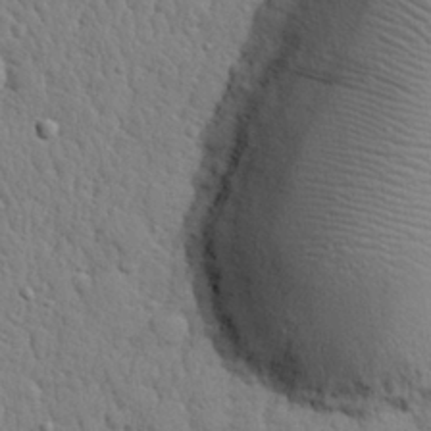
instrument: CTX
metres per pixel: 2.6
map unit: eHh
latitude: 28.2144
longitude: -75.7261
